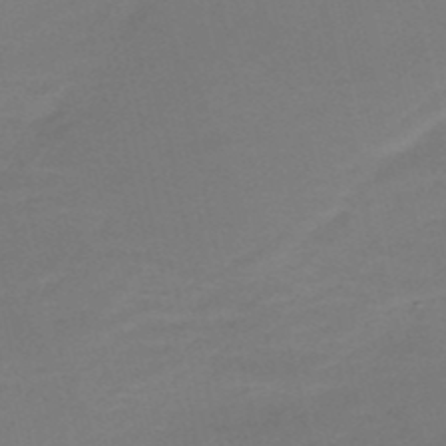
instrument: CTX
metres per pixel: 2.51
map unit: HNb
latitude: -51.7289
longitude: -46.4034
